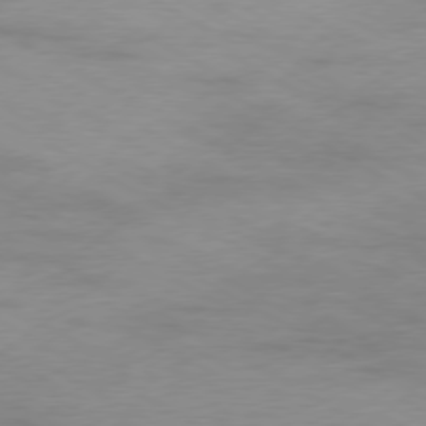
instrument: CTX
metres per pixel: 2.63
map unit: Ap
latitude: -76.9542
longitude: -74.8191
